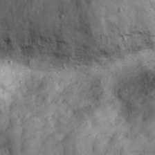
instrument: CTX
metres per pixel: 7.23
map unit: eHh
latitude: 34.1388
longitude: -68.7813
